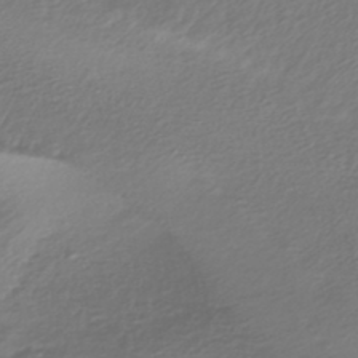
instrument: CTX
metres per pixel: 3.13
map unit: HNhu
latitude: -43.6910
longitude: 103.8233
